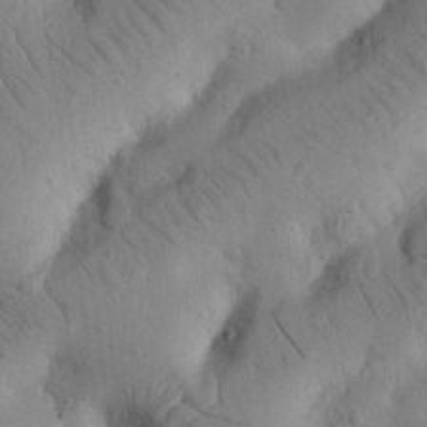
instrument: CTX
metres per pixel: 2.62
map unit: Nhu
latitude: 21.8206
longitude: -75.8017
